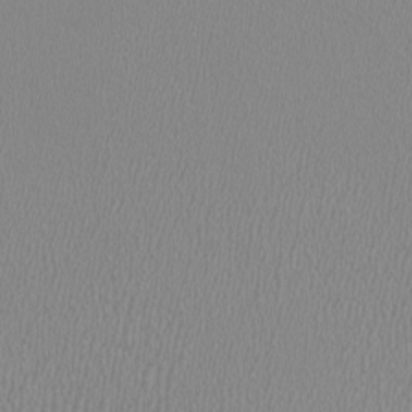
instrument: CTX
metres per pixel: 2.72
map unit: HNhu
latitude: -0.1606
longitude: -0.9324
